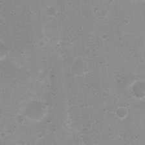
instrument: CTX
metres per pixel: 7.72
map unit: Nhu
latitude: 3.9339
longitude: -26.8758
